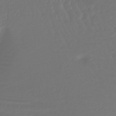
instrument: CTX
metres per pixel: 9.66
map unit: lHb
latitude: -43.8611
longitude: 78.1605
